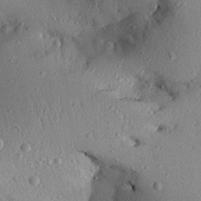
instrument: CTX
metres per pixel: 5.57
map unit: Aa
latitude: 27.1403
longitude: -129.6127
